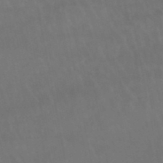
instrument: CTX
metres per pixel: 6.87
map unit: lHb
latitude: -47.2187
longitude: 75.6155
